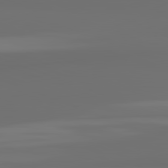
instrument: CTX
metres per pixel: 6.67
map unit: lApd
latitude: 82.0822
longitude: 163.8233
